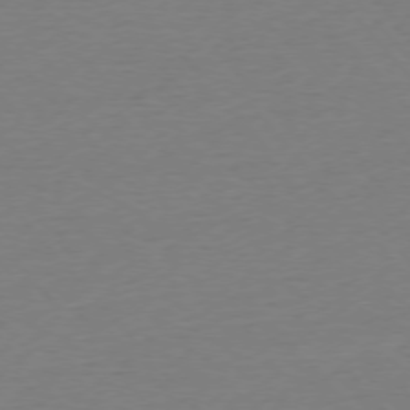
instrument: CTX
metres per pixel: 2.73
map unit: Ap
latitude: -76.0661
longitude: -93.2537
